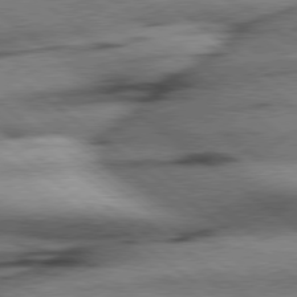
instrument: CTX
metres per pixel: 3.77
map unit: Hpe
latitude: 78.4790
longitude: -154.8569
